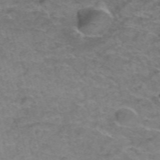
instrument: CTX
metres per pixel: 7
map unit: Hto
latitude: 38.1578
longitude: -41.3859
